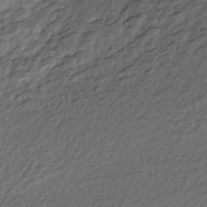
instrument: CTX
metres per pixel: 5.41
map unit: HNhu
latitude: -46.1228
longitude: 106.1984
